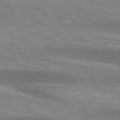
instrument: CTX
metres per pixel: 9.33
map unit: lApd
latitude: 74.5357
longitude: -49.7450
